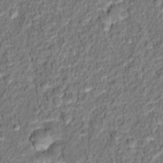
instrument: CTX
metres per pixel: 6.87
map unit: Hto
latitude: 12.9892
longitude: -38.1767
